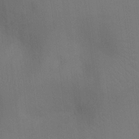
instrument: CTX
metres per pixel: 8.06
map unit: Ht
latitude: -16.9731
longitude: -40.6490
